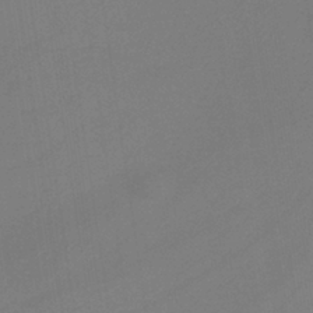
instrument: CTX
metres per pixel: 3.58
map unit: HNb
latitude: -37.0297
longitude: 54.8975
